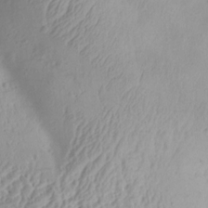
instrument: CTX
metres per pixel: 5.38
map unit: Aa
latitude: 13.3293
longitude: -141.1781
